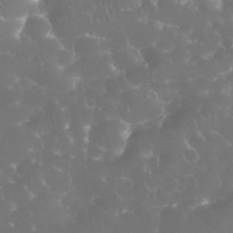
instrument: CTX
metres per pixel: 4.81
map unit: eHh
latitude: 34.1766
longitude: -63.2348
